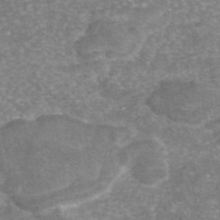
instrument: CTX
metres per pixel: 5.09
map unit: eAb
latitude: 46.0822
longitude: 104.8597
